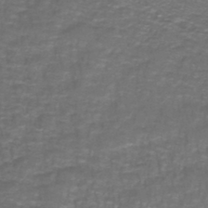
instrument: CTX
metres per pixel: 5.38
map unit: lHb
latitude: -42.6518
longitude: 55.6155
